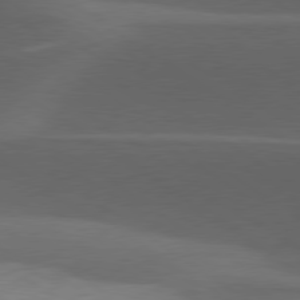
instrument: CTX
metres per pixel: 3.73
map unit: lApd
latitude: 79.1781
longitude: -50.1011
